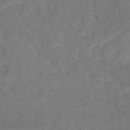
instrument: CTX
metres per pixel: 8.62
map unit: eHb
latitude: -38.2740
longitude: 76.9731
